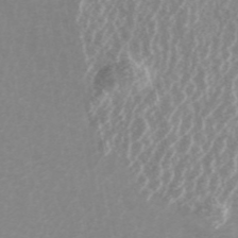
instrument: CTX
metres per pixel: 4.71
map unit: ANa
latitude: 45.0080
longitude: 29.3699
